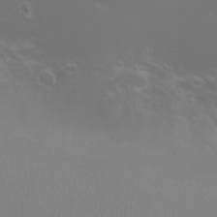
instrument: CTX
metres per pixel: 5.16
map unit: eHh
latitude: -6.5007
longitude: -79.1781
